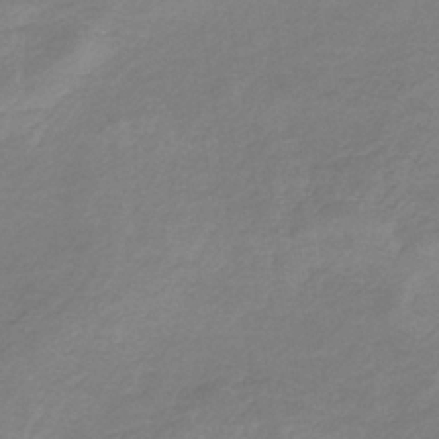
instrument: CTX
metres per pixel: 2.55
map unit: HNb
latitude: -34.8975
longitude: 56.0094
